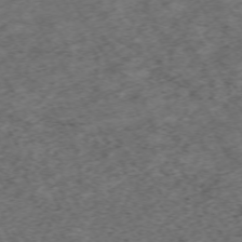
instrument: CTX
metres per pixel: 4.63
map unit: Hpe
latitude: -70.6519
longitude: 16.9542
